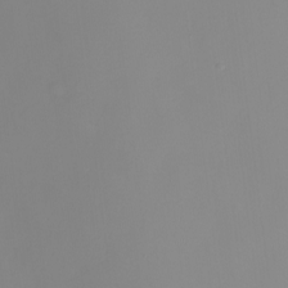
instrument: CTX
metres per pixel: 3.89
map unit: Nhu
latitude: -8.8408
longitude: -84.4601
